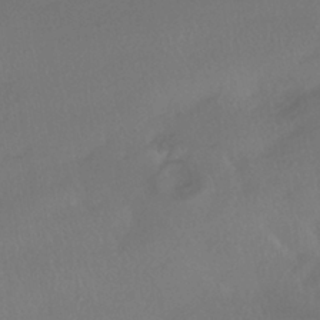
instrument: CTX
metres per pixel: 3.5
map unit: HNhu
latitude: -41.6155
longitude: 97.4077
